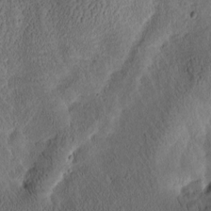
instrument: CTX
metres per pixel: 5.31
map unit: Htu
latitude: -3.5588
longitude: 166.7085
